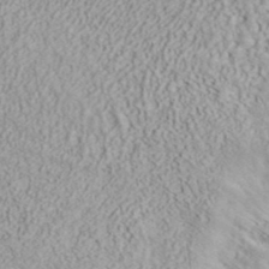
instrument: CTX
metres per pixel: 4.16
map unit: ANa
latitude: 38.0633
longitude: 20.5762
